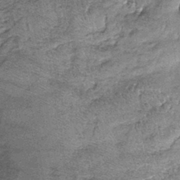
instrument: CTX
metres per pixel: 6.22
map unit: lHb
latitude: -37.9178
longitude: 67.8045
